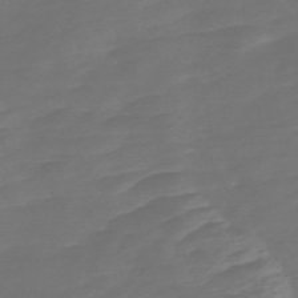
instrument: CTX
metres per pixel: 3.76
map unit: Nve
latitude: -58.5573
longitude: 56.7274
